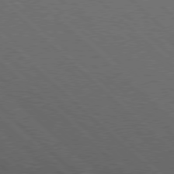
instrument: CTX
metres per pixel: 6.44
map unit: Hpe
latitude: 77.4426
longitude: -127.8772
